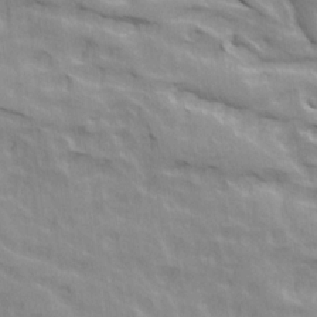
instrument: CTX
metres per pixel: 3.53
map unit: Ave
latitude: 21.4805
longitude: -134.7057
